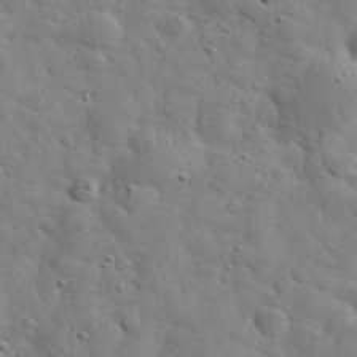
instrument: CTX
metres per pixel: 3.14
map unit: eHh
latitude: 30.7625
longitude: -69.0648
